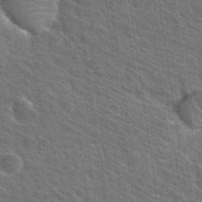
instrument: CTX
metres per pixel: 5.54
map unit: Hto
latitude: 31.6316
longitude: -44.6679
